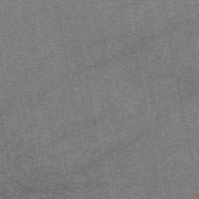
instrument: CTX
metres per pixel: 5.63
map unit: eAb
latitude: 48.3656
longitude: 108.2361
